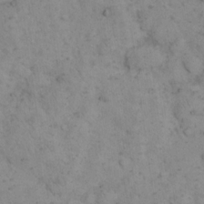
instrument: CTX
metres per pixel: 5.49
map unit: eHh
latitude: 15.0459
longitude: -64.7624
